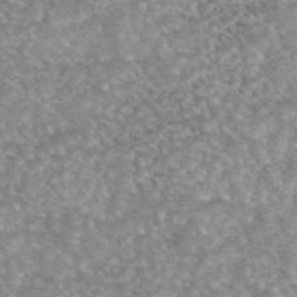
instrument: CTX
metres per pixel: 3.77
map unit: eAb
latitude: 45.2348
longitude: 104.8786
